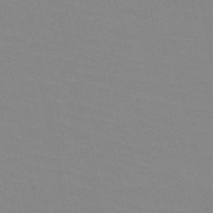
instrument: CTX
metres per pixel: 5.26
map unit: HNb
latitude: -49.3321
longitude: -49.6694
